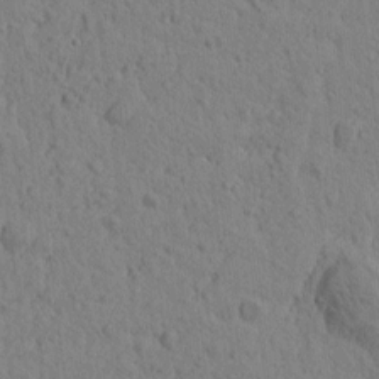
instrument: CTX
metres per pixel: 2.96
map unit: Htu
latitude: -1.5777
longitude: -175.8017
